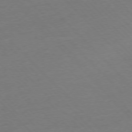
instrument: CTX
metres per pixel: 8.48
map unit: Ap
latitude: -76.9731
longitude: -92.9135
